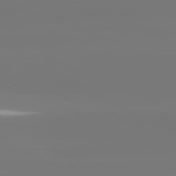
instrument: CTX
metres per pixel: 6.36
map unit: lApd
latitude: 81.6505
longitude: -150.4223
